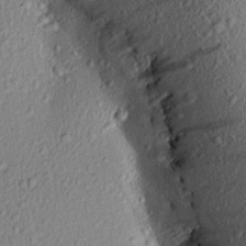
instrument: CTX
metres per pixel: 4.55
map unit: Aa
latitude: 17.4237
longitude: -147.2915
